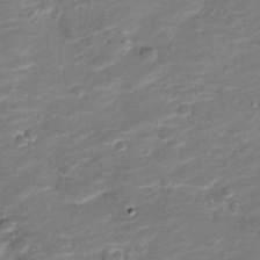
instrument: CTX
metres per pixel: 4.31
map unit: Nve
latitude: -20.1039
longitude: 103.4454
